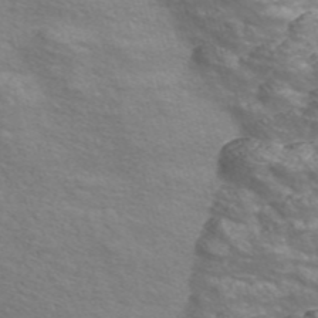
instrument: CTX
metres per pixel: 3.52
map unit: Nve
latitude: -56.2739
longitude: 53.4454
